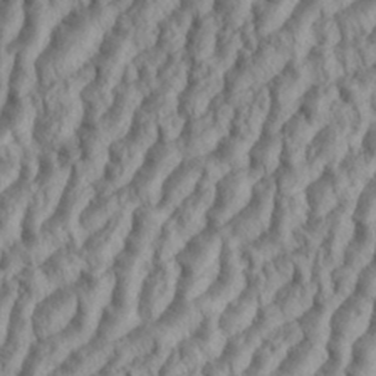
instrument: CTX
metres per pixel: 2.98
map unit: eHh
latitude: 35.4237
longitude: -138.1956
